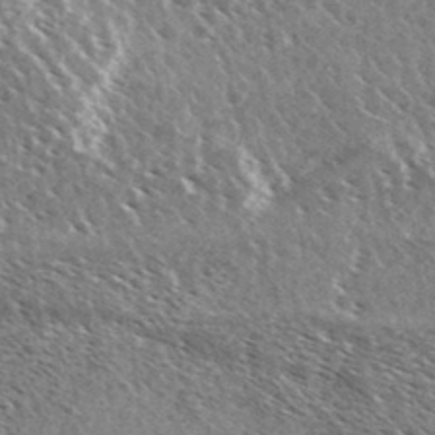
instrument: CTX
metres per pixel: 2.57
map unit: Ave
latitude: 37.1781
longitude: -110.0633
